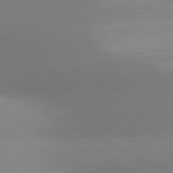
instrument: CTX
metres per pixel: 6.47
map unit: lApd
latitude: 80.9703
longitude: 134.0850
